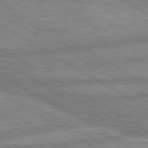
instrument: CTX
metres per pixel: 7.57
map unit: lApd
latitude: 80.2522
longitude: -170.8191
